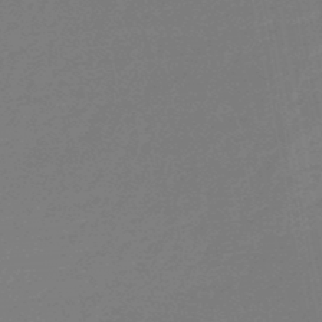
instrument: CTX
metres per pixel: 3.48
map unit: eHb
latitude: -46.9164
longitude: 80.3684
